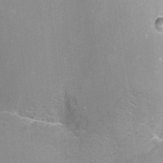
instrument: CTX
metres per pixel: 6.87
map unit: Nhu
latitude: -10.9542
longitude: -36.3845
